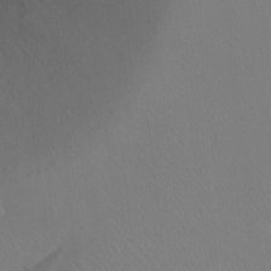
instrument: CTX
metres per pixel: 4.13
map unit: Ht
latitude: -16.2173
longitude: -46.8947
